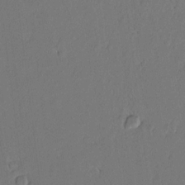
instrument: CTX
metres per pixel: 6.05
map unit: lAvf
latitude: 8.2901
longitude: 166.0850
